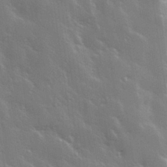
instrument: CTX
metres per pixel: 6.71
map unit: Hve
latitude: 28.6868
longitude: 148.0094
